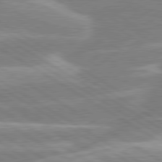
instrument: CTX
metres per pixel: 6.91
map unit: lApd
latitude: 80.1767
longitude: -131.0270
